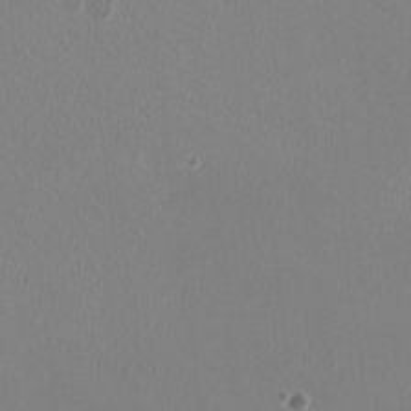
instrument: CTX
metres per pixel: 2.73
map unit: HNhu
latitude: -0.8975
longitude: -1.7449
